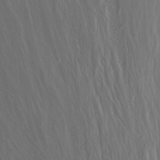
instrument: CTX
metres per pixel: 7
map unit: Nhu
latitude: -11.2565
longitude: -64.6113
